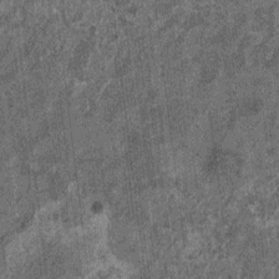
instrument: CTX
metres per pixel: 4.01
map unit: HNhu
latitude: 0.1766
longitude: 5.3320
